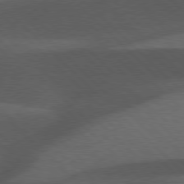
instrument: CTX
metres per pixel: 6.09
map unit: lApd
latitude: 77.3481
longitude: -60.4223
